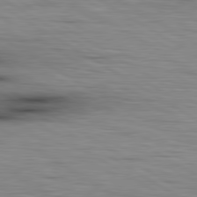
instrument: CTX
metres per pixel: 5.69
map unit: lApd
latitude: 80.0255
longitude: 160.3117
